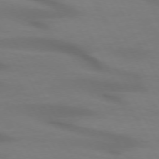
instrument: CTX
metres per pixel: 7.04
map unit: lApd
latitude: 72.4223
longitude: -49.3671
